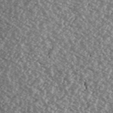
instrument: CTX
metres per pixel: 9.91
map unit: Ave
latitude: 39.5182
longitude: -111.4616
